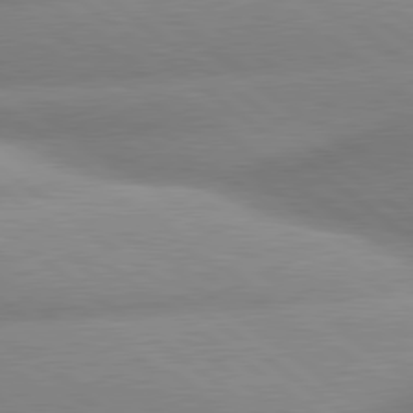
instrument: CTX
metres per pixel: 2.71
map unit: lApd
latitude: 80.1578
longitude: -161.0080
